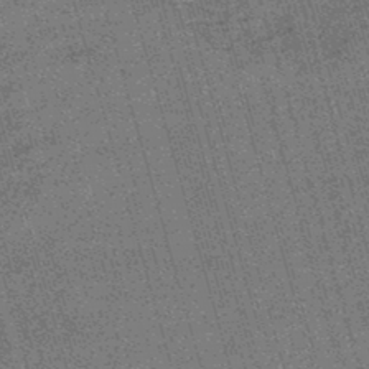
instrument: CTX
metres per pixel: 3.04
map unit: lHb
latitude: -45.7478
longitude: 77.7289
